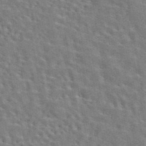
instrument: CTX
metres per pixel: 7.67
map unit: eAb
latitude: 44.6679
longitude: 110.4251
